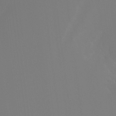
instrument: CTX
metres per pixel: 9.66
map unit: Ht
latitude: -12.9920
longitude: -50.3467
